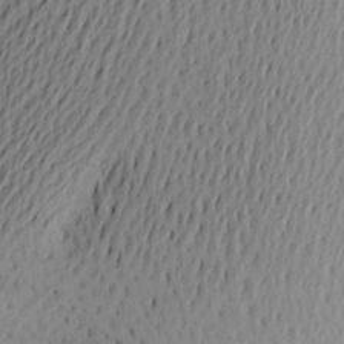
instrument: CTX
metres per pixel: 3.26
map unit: Aa
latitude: 22.4979
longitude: -146.5924
